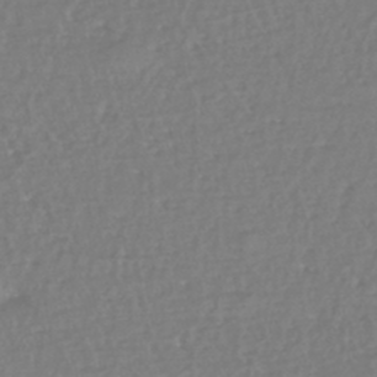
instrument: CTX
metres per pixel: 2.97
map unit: eHh
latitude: -45.3510
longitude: -29.1781
